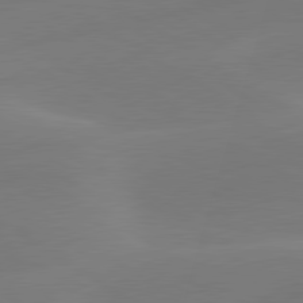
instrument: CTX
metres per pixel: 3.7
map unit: lApd
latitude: 79.9528
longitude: -90.7813
